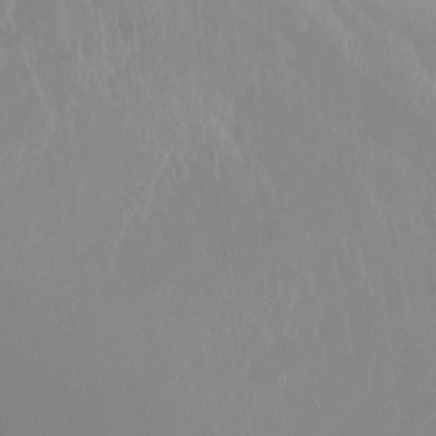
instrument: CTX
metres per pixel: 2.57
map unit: Nhu
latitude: -23.1620
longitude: -70.9136
